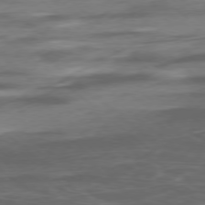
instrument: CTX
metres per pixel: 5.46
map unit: Ap
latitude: -78.5762
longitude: -75.8772
